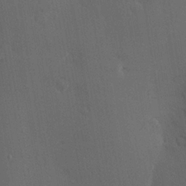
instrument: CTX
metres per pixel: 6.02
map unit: Nve
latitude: -7.7288
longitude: 174.1227
